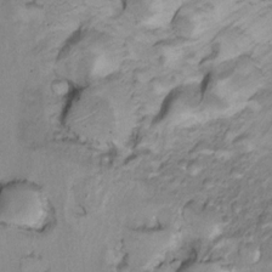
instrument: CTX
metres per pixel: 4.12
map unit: Ht
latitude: 11.9339
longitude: -32.1389
